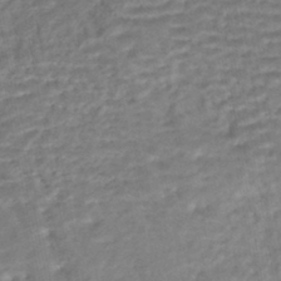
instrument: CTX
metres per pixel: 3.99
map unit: HNhu
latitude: -44.4818
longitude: 101.9367
